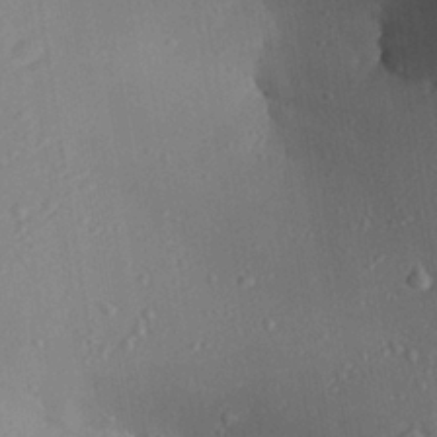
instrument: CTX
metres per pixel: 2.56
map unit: Aa
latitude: 25.5371
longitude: -136.3090
